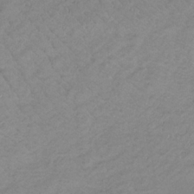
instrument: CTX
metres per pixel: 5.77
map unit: lHb
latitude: -34.4251
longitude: 69.6532
